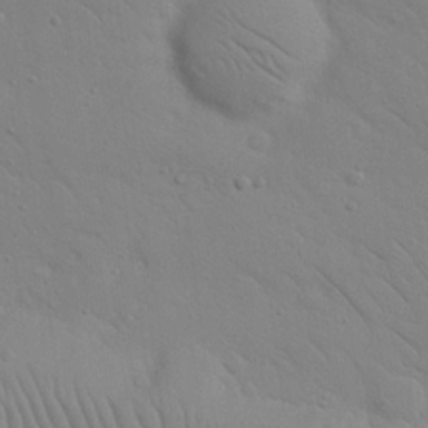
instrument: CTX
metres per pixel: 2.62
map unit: Nhu
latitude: 23.4804
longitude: -73.8773
